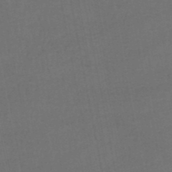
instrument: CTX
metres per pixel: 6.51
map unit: HNhu
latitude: -48.8786
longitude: 100.5573
